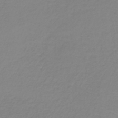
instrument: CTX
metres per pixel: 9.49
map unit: lHb
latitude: -36.8597
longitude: 61.8233
